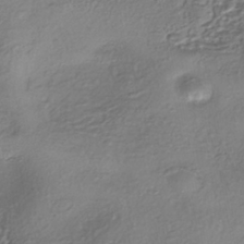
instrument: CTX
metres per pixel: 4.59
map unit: eHh
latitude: -42.2739
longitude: 122.3495
